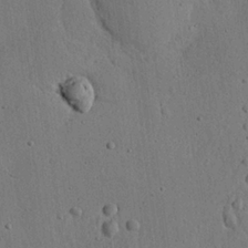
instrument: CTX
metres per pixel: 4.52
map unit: eHh
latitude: 23.9339
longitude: -80.2145
